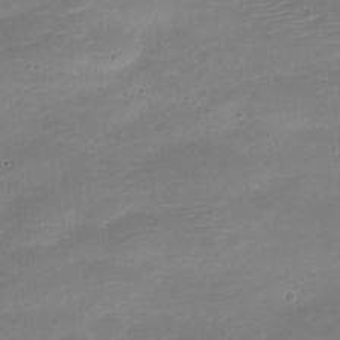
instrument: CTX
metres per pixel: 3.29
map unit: Nve
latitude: -21.2754
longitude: 104.2172
